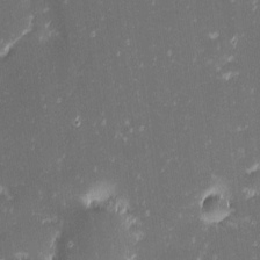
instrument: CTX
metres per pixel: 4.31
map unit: eHh
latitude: -1.8612
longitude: -86.4601
